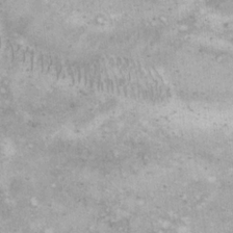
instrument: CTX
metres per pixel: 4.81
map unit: eHh
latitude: 17.1970
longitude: -63.2537
